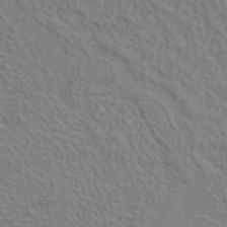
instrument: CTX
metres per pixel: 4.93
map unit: ANa
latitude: 39.9717
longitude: 28.5385
